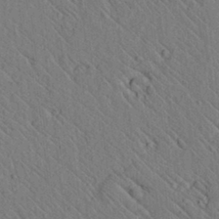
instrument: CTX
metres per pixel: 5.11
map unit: lAvf
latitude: 7.5560
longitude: 159.7666
